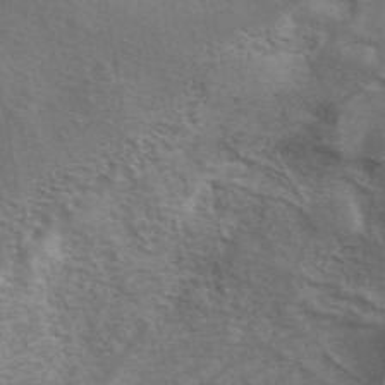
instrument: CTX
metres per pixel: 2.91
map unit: eAb
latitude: 42.4412
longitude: 106.4251
